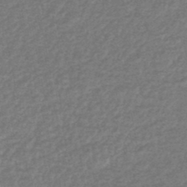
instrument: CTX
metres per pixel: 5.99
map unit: HNhu
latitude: -48.3873
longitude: 96.6141
